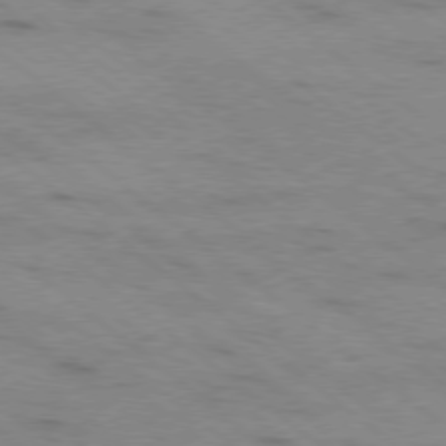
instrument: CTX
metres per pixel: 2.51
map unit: Ap
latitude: -79.1998
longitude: -100.9892
